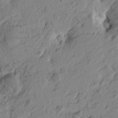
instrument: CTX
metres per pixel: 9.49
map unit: Htu
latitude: -4.9163
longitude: -179.7261
